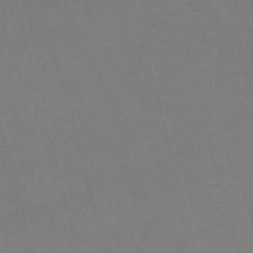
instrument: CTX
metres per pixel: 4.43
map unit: Nve
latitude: -58.3684
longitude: 62.0661
